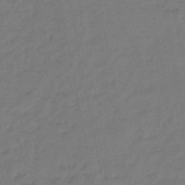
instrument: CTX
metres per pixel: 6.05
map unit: eHb
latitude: -46.8408
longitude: 81.1242
